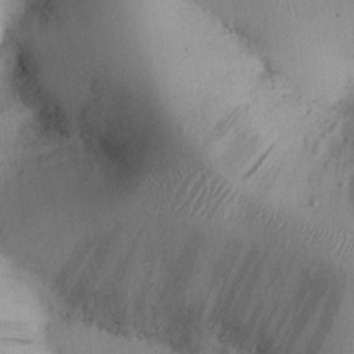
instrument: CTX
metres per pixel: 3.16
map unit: Nhu
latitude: 26.5168
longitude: -68.9892
